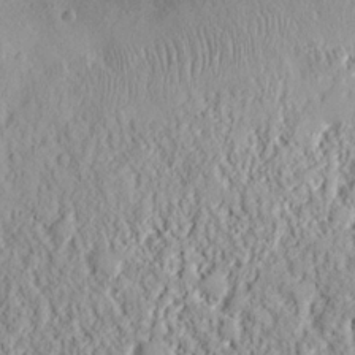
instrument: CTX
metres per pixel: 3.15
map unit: Nhu
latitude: 15.0270
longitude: -73.0837
